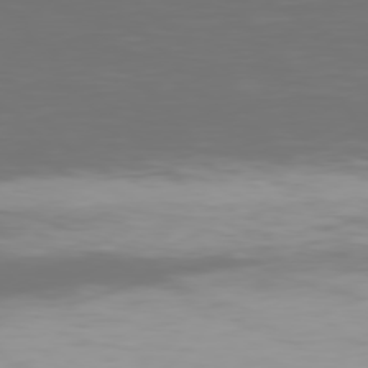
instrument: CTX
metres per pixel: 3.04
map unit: Hpe
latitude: 76.2522
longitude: -141.9528
